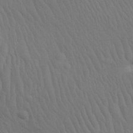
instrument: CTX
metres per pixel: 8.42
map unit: Nhu
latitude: 21.5371
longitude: -73.4616
